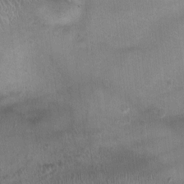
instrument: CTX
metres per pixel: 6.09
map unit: Ht
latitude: -3.7288
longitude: -16.9514
